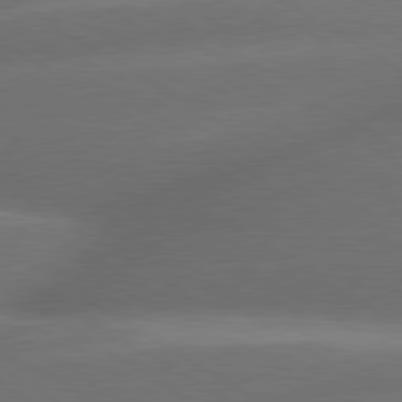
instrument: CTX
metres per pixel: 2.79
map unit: lApd
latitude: 79.7072
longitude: -155.1214
